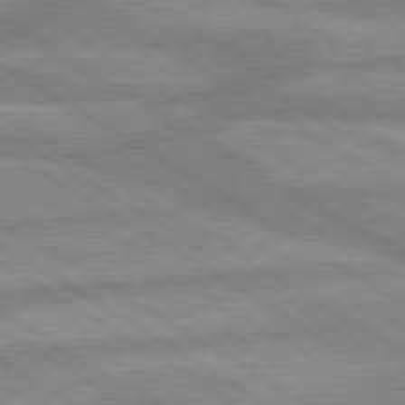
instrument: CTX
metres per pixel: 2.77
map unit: lApd
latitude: 80.0633
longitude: -170.4034
